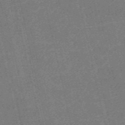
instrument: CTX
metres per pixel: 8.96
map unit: HNb
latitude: -54.8597
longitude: -40.0444
